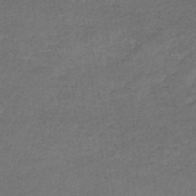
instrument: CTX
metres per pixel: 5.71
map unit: lHb
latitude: -38.5007
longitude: 73.5021
